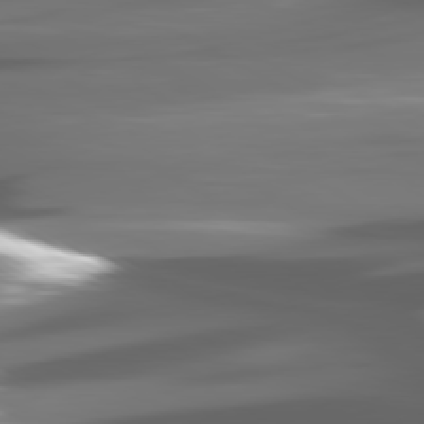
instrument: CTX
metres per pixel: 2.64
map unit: lApd
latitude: 80.5357
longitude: -144.2333
